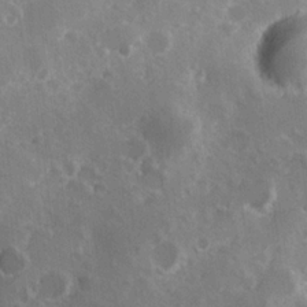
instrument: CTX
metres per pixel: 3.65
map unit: Hve
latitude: 24.4412
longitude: 146.3684
